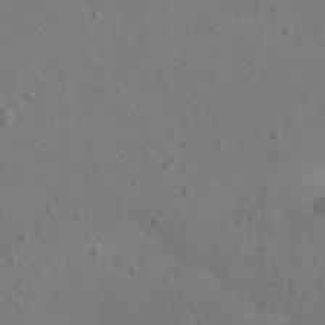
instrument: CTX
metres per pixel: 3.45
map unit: Nhu
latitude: 22.9514
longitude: -72.1578
